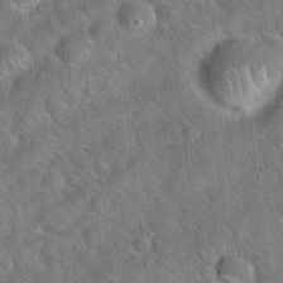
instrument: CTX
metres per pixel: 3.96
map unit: Hto
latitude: 20.0633
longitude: -52.7058
